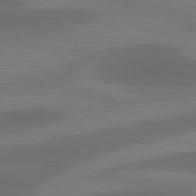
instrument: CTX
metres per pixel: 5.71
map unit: lApd
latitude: 81.1781
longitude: 124.8219
